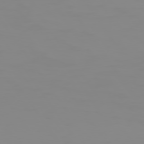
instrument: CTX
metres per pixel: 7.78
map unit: Hpe
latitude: 74.7435
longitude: -127.9717
